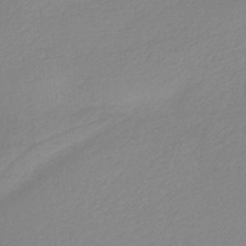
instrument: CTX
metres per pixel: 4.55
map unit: HNb
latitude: -36.3684
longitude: 55.0676
